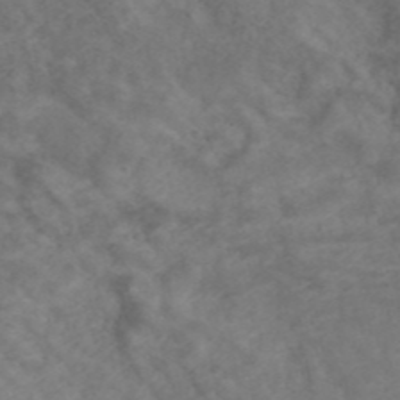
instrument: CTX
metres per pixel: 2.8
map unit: ANa
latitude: 43.1592
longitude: 27.1242
